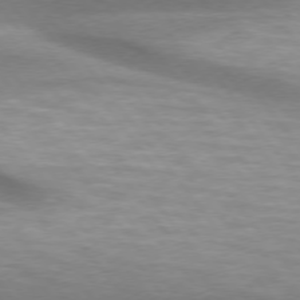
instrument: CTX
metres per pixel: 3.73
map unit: lApd
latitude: 74.8947
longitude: -50.2522
